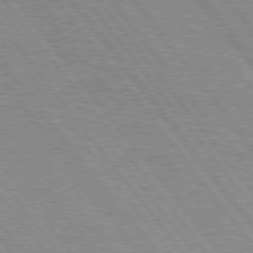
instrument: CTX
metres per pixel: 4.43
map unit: Hpe
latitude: 75.6883
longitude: -156.5734
